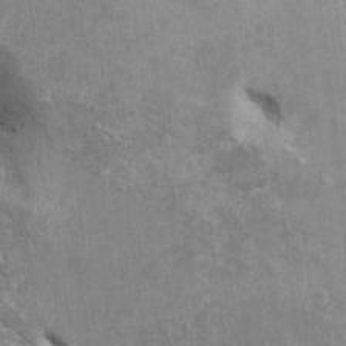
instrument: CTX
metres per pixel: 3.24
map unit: Htu
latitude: 2.8380
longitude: 142.3495
